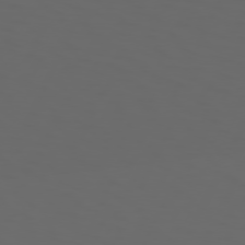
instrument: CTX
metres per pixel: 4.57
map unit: Hpe
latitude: 73.9151
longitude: -126.4790
